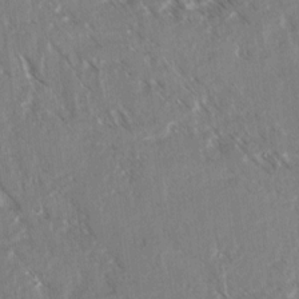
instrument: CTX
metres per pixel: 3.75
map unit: lAvf
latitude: 4.0444
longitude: -105.3482
